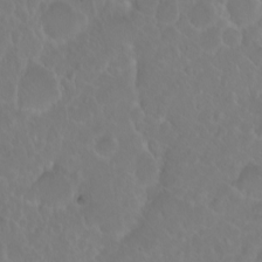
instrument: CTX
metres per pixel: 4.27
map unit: eHh
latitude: 1.2159
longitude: -55.3670
